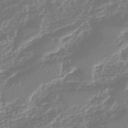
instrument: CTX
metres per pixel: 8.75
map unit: eHh
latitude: -45.2943
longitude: -29.2726
